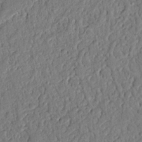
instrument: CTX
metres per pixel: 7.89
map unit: Nhu
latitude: 20.6491
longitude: -78.0633
